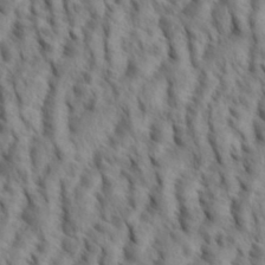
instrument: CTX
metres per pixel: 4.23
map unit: eHh
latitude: 35.0458
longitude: -138.4223
